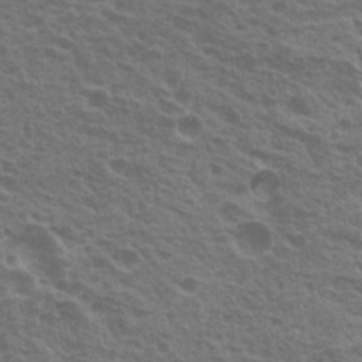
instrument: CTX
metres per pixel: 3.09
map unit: Nhu
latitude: 20.1011
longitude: -30.9514
